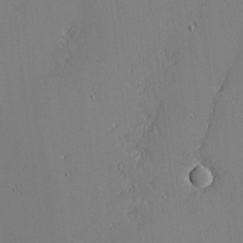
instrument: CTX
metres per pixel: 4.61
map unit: eHh
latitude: -3.6721
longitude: -81.2537
